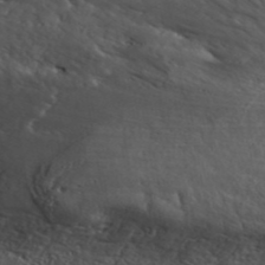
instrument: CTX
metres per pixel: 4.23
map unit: ANa
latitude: 41.9528
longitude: 53.0864
